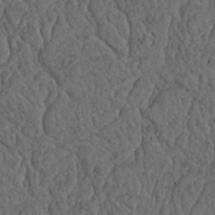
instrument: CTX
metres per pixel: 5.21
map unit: Nhu
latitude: 22.5735
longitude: -68.2334
